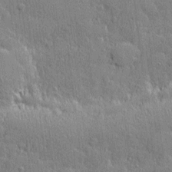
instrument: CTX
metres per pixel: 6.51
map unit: eHh
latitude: 4.1956
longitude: -75.4804
